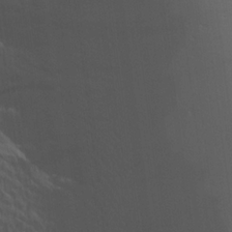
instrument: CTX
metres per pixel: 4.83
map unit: Aa
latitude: 19.6882
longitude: -144.0633
